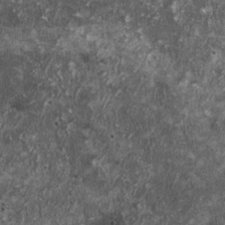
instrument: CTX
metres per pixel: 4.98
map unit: HNhu
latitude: 0.2711
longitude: 3.6721
